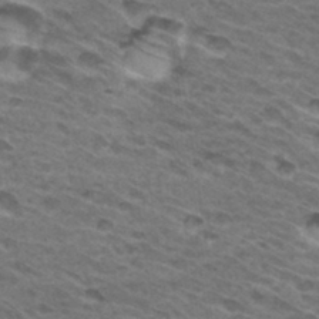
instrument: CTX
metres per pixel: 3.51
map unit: Hto
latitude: 31.8395
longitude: -46.3468
